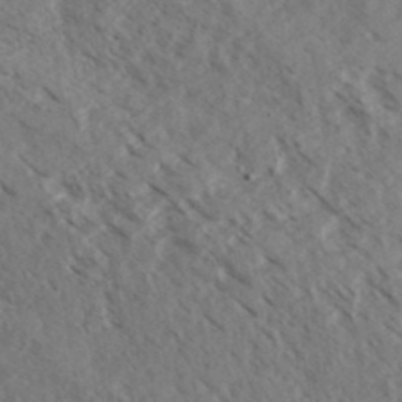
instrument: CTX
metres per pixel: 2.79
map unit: eHh
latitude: 35.1025
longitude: -139.8772
